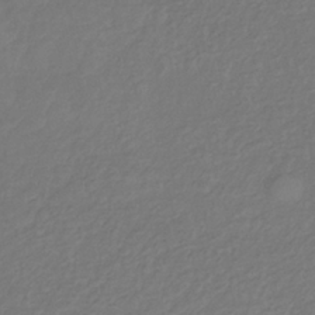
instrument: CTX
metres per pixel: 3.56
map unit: lHb
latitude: -34.7274
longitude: 66.5007
